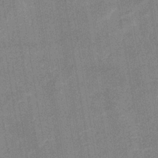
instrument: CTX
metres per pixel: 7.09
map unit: eHb
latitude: -36.4251
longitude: 73.8233
